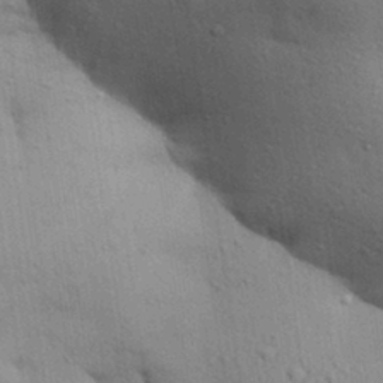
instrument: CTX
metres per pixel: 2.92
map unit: Aa
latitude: 29.5182
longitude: -147.7828
